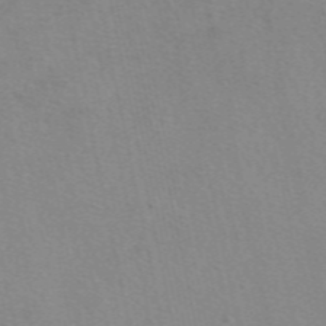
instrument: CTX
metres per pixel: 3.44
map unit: eAb
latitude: 50.0444
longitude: 104.3117
